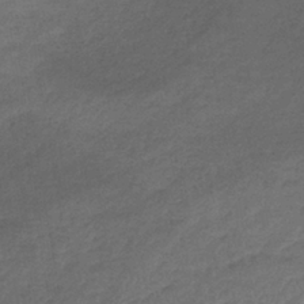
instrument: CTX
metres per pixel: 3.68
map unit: lHb
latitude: -38.7274
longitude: 68.8785
